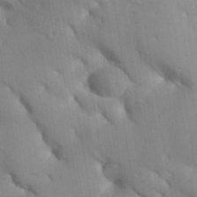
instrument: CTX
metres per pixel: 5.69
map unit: Aa
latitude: 33.0458
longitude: -144.7246
